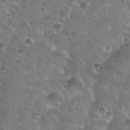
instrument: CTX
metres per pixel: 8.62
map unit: Hto
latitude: 22.5546
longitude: -54.7057
